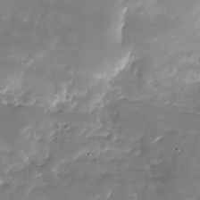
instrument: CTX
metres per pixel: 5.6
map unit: Nhu
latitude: -27.5210
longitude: -60.4979
